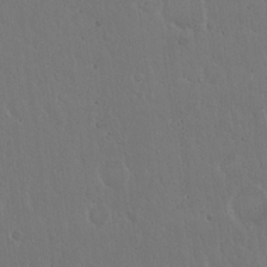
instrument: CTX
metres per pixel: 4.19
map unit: Hto
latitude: 18.2522
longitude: -59.8772
